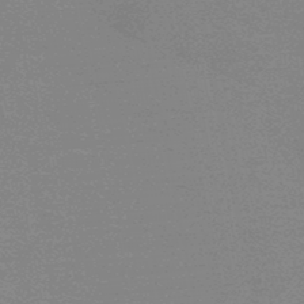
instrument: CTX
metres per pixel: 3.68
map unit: HNb
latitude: -48.4251
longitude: -49.3671
